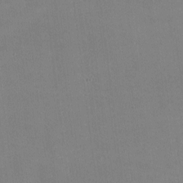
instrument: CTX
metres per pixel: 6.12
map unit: lHvf
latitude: -9.4265
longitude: -100.5735
